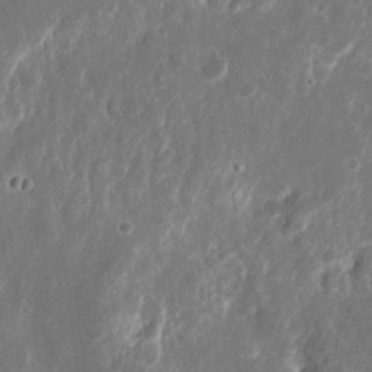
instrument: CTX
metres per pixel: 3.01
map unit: eHh
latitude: 10.2901
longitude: -71.9717
